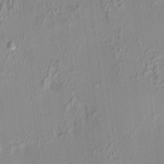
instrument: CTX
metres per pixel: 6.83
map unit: HNhu
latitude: 7.1592
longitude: 13.6533
